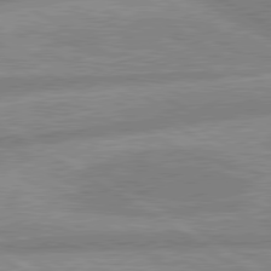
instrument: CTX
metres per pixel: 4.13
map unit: lApd
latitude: 80.1011
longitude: -165.6316
